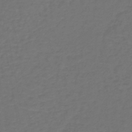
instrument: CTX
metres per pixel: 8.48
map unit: lHb
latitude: -39.3321
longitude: 63.2942
